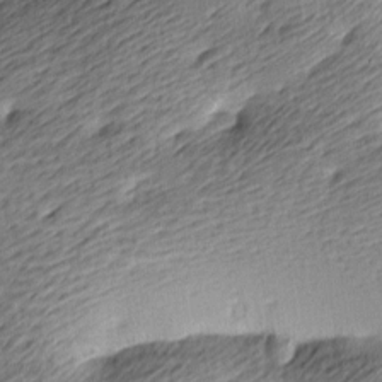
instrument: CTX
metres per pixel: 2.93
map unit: lAa
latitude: -9.1998
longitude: -126.5735
